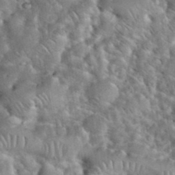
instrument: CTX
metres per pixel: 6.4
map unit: eHh
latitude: 37.6505
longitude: -64.4790
